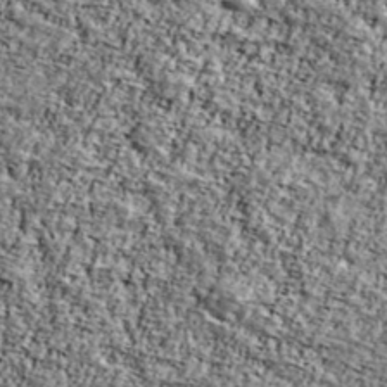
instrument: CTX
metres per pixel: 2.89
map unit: Ave
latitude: 42.2712
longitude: -110.5357
